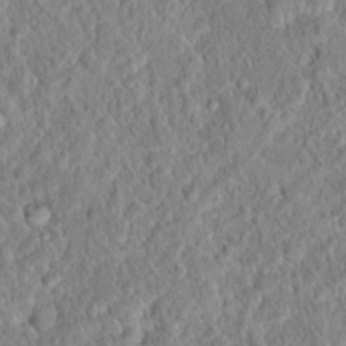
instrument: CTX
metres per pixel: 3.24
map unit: Hto
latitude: 16.3467
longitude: -41.4237
